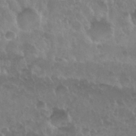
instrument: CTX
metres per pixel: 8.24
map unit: Nhu
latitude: 29.4426
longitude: -55.4426
